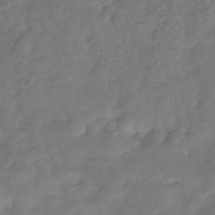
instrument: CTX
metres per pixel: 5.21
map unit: Hve
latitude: -33.4266
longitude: 91.6722
